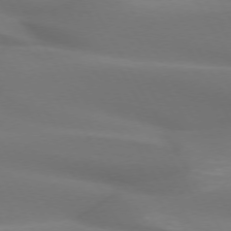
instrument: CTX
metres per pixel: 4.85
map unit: lApd
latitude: 72.7436
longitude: -49.5560
